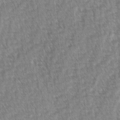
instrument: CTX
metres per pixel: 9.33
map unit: lAvf
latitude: -2.4817
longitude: -113.5560
